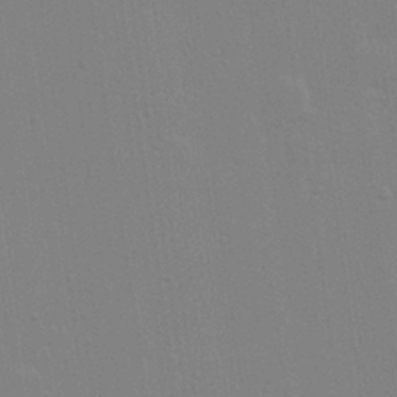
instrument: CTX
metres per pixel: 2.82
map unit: Hve
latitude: 26.4601
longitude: -92.7246
